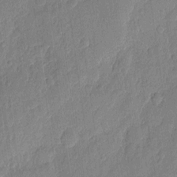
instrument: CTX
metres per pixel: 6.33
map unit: eHh
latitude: 6.5735
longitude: -73.8773
